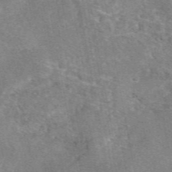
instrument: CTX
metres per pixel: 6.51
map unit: eAb
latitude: 47.4427
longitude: 103.2943
